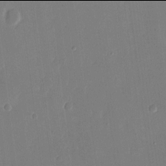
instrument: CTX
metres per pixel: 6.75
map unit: eHh
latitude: 13.9906
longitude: -70.9891
